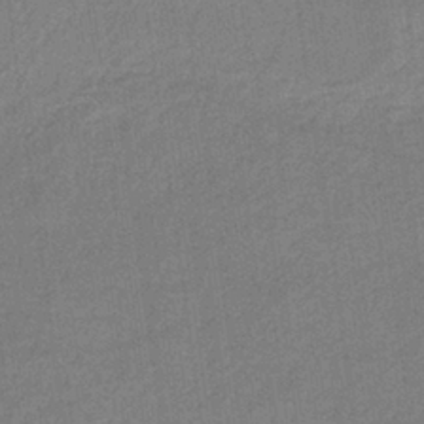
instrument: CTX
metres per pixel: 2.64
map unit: HNb
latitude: -36.8974
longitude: 56.8219
